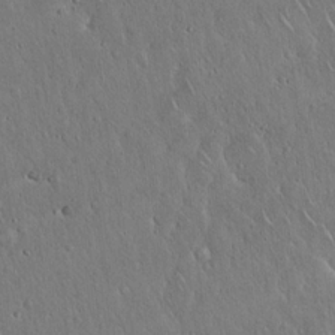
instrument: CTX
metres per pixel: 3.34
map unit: Hto
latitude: 17.3104
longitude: -57.2348
